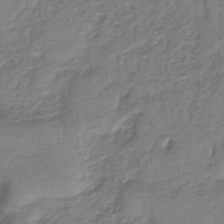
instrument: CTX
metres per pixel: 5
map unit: eHh
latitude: -39.5021
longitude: -29.3670
